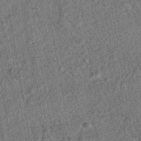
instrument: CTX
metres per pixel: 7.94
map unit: HNhu
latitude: -43.1809
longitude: 98.3873
